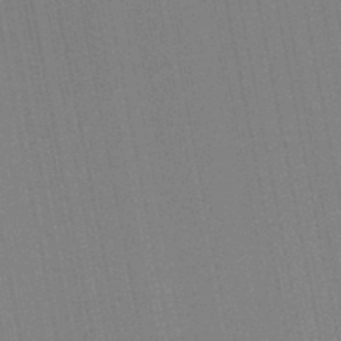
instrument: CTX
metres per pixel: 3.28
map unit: lHb
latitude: -47.0675
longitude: 77.9367
